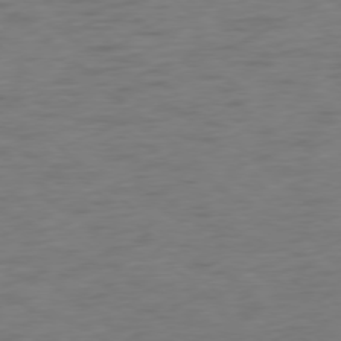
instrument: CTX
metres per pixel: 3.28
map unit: Ap
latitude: -78.0283
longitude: -63.9717
